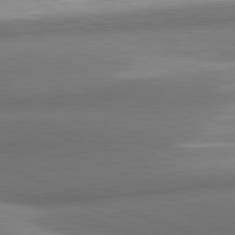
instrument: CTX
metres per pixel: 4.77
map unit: lApd
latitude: 81.3859
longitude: 140.1228
